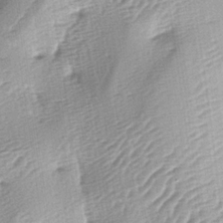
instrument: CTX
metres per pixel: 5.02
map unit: lAa
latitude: -4.0283
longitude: -125.1781
